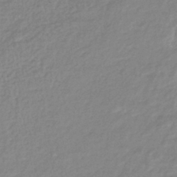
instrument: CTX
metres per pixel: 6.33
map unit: eHb
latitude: -40.3306
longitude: 81.4266
